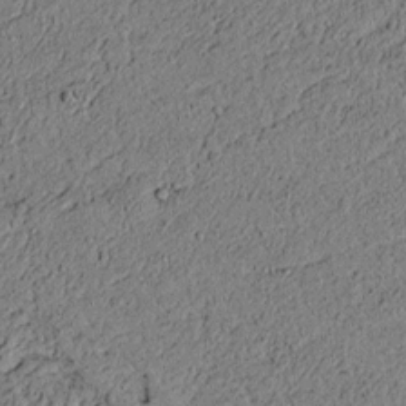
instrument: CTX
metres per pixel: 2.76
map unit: lAvf
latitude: 5.7450
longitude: 168.0850
